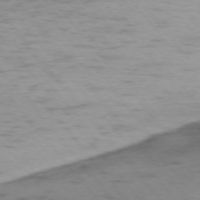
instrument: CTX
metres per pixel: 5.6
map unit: Ap
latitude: -75.7667
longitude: -66.9513
